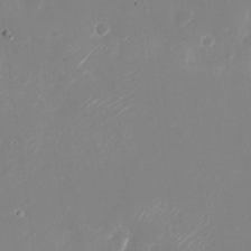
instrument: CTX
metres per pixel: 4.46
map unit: Nhu
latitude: -28.6896
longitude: -68.8569
